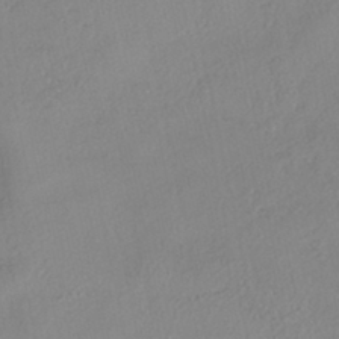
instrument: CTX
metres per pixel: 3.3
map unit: eHh
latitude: -42.3495
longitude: 122.6330
